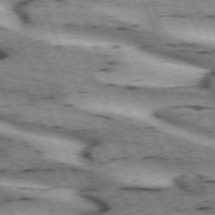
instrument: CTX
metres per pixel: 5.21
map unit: lApd
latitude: 72.5546
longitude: -53.8017
